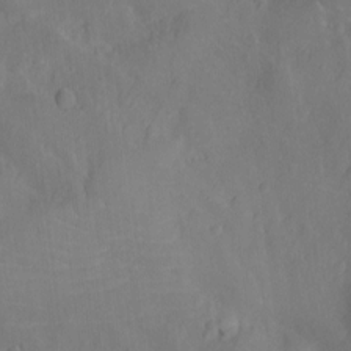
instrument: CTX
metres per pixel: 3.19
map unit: Ht
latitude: -9.4265
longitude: -23.0080
